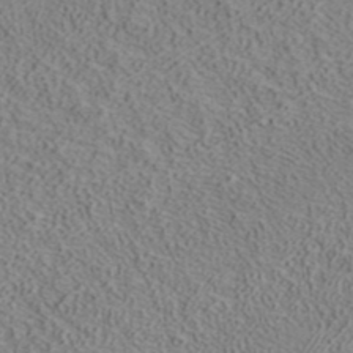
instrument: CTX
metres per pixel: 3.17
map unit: ANa
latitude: 39.3104
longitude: 20.3684
